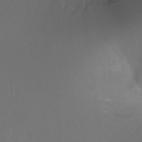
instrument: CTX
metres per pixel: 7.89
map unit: Ht
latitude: -12.3117
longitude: -44.1578
